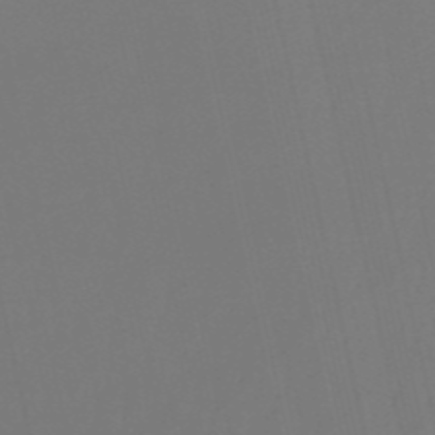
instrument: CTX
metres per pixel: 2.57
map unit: eHb
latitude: -50.7463
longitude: 76.8030
